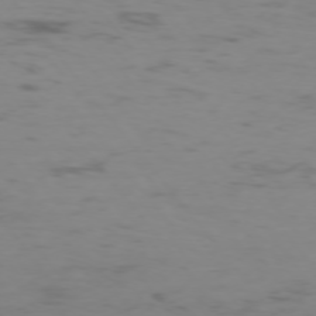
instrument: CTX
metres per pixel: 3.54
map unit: Hpe
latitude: -75.4266
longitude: -19.7071
